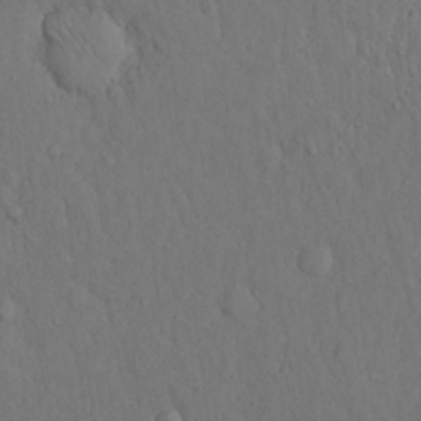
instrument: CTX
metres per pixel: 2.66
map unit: Hto
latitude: 14.5546
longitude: -61.8961
